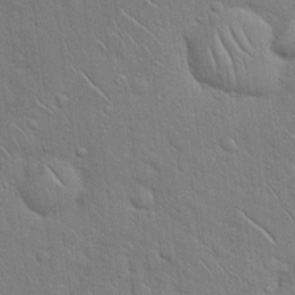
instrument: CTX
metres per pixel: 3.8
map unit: Hto
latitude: 18.9513
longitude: -51.7827
